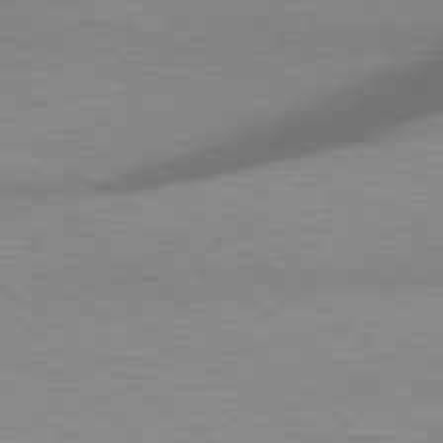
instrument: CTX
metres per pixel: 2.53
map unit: lApd
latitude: 78.9703
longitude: -48.3278
